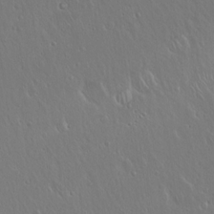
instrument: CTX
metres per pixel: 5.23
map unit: Hto
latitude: 17.7639
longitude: -56.8191
